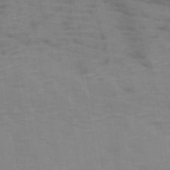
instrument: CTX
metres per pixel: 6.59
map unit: HNb
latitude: -47.0864
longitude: -47.8773
